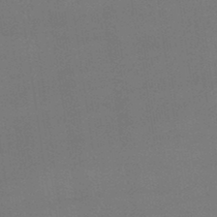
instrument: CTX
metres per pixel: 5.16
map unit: lHb
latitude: -47.6722
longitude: 67.1620
